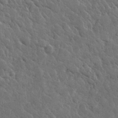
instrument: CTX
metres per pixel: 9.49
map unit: lHvf
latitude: 34.2900
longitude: -86.5923
